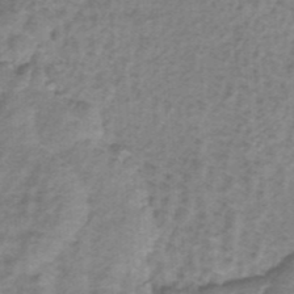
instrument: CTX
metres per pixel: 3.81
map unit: HNb
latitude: -34.0850
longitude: 60.1417
